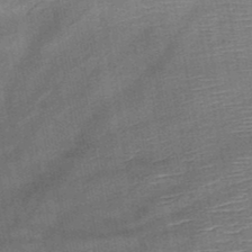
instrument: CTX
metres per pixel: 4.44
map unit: HNb
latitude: -48.3496
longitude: -42.8002
